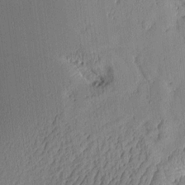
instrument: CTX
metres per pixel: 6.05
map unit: Aa
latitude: 10.1200
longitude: -127.9717
